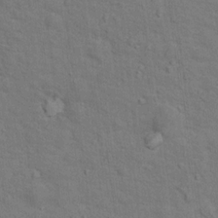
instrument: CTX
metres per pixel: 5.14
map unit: Hto
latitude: 15.4049
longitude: -38.1956
